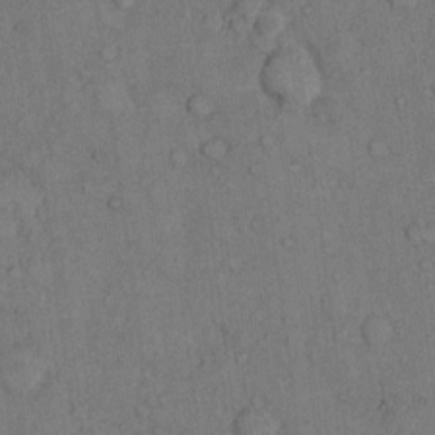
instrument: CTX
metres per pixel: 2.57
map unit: Hto
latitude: 10.3090
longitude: -59.1403
